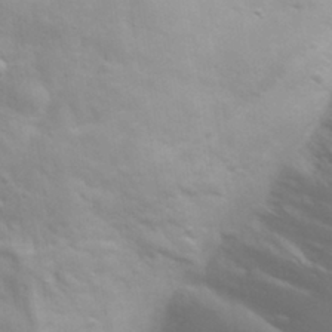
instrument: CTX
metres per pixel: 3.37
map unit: eHh
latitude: 31.4049
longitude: -58.3467
